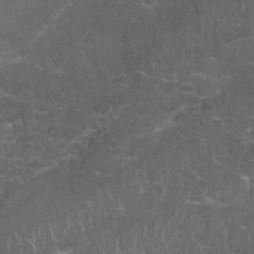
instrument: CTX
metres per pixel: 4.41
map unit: Nhu
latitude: 27.4049
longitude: -61.4804
